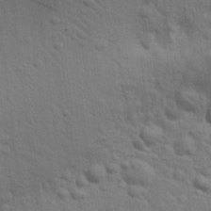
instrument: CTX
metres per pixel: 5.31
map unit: eHh
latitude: 24.5923
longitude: -79.2537
